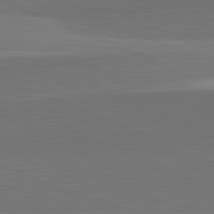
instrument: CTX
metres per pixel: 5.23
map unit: lApd
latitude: 82.1766
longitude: 151.3699
